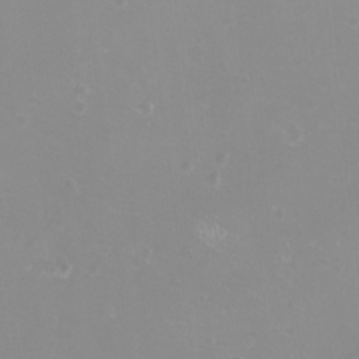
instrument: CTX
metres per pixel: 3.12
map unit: eHh
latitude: -12.0094
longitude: -61.5749
